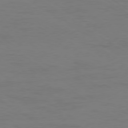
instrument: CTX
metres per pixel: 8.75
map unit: Ap
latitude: -79.7288
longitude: -54.5168
